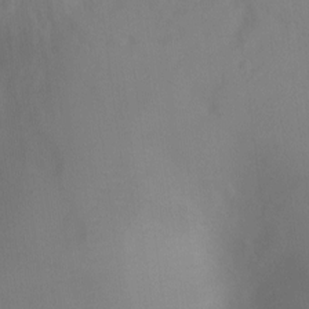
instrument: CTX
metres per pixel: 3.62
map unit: Ht
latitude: -4.4062
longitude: -27.8772
